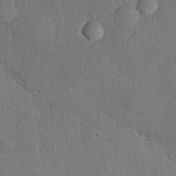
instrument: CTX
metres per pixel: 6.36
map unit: lHvf
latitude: 22.5735
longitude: 145.1998
